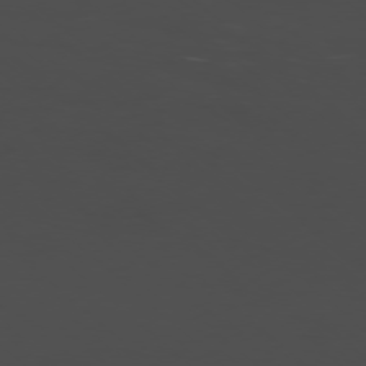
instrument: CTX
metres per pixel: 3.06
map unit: Hpe
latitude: -78.3684
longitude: 15.4455
